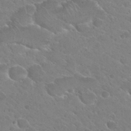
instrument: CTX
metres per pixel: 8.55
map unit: Hto
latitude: 26.7057
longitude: -36.0255
